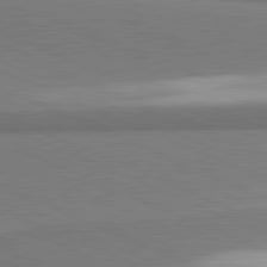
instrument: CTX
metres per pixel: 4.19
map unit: lApd
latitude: 81.6127
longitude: 160.8030
